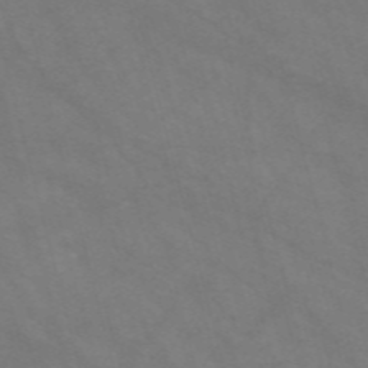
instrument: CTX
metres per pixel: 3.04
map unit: Nve
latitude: -58.5573
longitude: 58.7085
